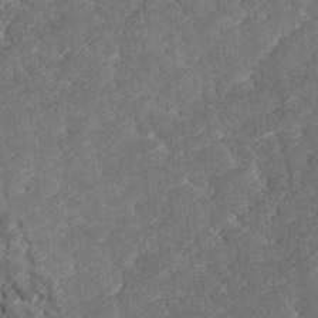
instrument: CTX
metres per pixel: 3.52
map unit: Ave
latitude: 17.1970
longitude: -135.2915
